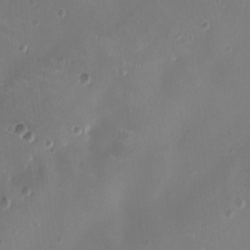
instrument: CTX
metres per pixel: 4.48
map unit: HNhu
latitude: -2.6707
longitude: -1.0647
